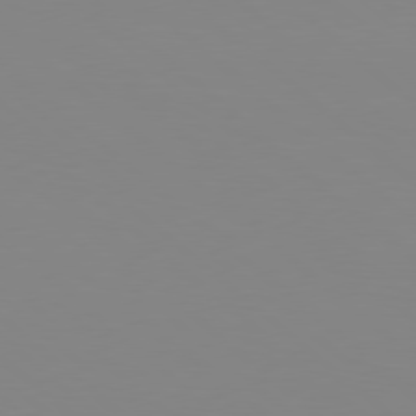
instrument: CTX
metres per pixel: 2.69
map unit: Hpe
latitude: 78.4034
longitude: -172.1766
